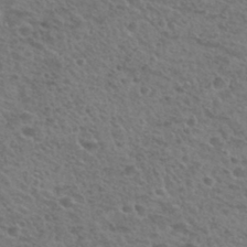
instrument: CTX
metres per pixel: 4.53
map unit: Hto
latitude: 32.7246
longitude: -49.8772
